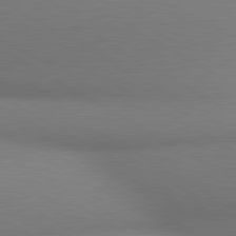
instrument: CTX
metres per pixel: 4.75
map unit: lApd
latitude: 80.4601
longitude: 130.3873
